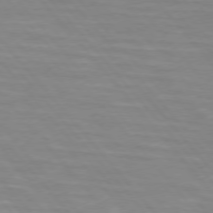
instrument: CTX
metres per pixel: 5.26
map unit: lApd
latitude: 74.6868
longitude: -60.6490
